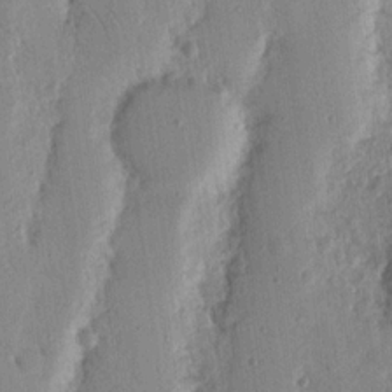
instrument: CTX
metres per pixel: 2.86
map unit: Nhu
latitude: 17.0647
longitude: -78.3279
